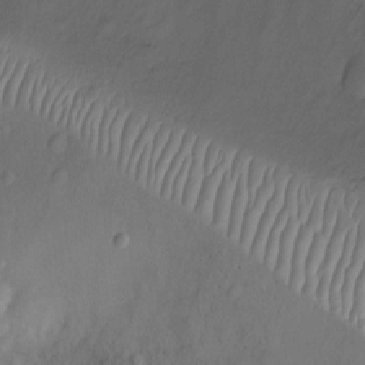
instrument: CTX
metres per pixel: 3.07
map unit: Nhu
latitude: -10.1606
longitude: -20.9892
